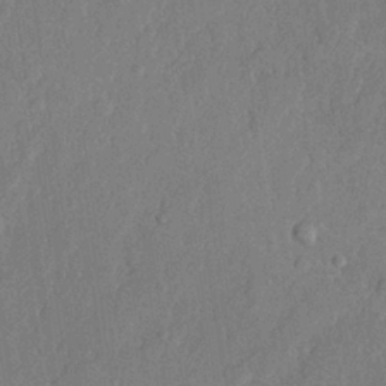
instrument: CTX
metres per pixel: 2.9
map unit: lHvf
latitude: 22.3278
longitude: 144.5574
